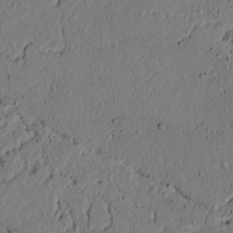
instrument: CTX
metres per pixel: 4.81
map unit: lAvf
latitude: 4.4412
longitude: 165.0676
